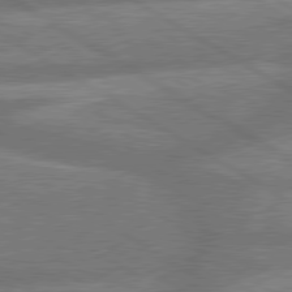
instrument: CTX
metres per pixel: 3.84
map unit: lApd
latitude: 79.7639
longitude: -166.0633
